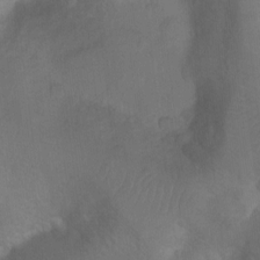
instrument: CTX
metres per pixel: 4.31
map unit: Ht
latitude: 5.0269
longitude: -30.0444
